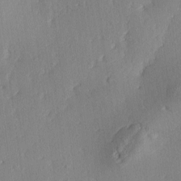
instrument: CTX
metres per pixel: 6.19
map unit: Ave
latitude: -10.4818
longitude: -121.8017
